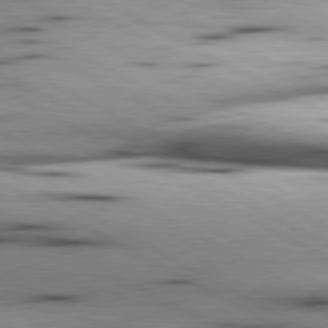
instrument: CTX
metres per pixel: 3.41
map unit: lApd
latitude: 80.5168
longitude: 157.2187
